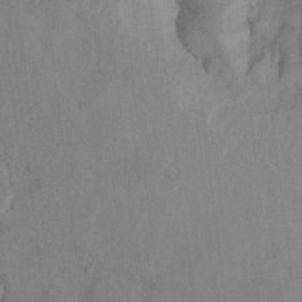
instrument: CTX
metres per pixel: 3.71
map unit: Ht
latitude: 11.9906
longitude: -32.5546
